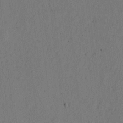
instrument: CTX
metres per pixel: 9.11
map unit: eHh
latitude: 2.8191
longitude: -78.7435
